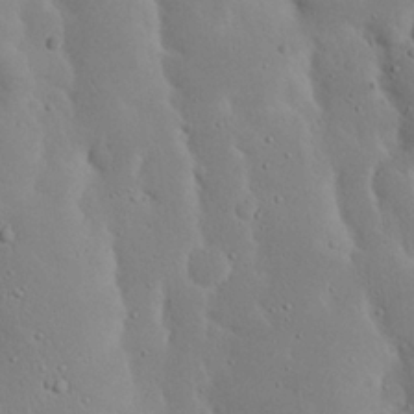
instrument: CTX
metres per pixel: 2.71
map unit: Nhu
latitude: 23.6127
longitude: -72.5168
